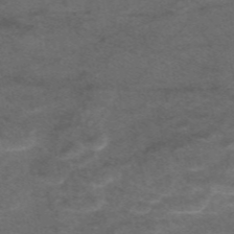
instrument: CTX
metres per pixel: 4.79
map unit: eAb
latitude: 48.5546
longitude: 118.6896
